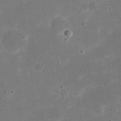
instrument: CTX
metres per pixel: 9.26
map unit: eHh
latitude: 21.1781
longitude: -67.5938
